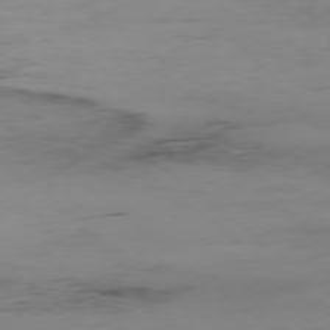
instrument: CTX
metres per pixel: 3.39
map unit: Hpe
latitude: -78.3306
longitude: 12.9731
